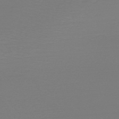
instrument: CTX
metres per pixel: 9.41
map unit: HNb
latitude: -50.6896
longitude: -43.6505
